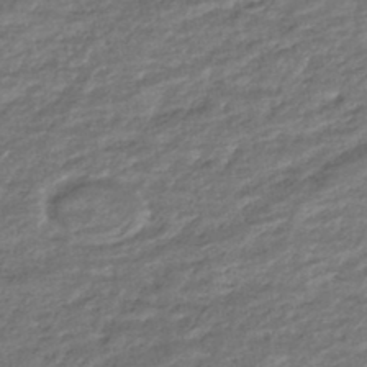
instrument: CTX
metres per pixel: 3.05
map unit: HNhu
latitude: -45.3321
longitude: 96.1228
